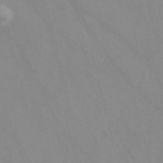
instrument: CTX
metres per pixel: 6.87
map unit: Nve
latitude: -57.4832
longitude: 63.7099
